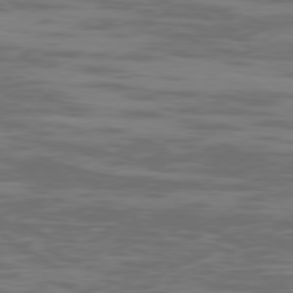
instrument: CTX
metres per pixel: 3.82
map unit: Ap
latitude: -79.0108
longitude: -103.6316
